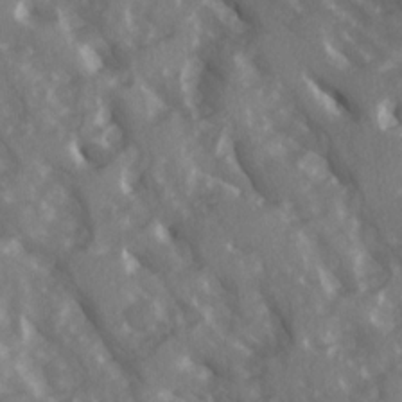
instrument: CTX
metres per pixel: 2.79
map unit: Ave
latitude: 15.4994
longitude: -131.1781
